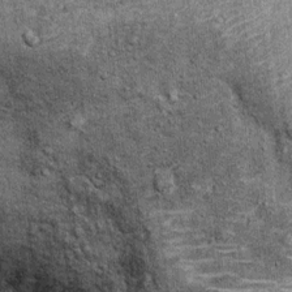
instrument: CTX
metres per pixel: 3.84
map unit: Ht
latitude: 10.3467
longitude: -38.2333
